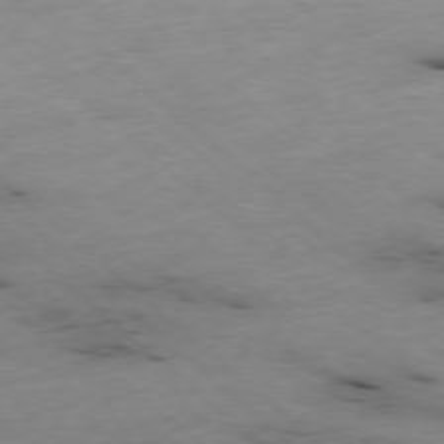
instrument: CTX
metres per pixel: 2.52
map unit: Ap
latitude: -78.4818
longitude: -60.7057
